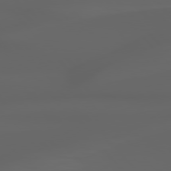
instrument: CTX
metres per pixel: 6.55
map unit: Hpe
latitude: 77.9150
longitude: -166.1200
